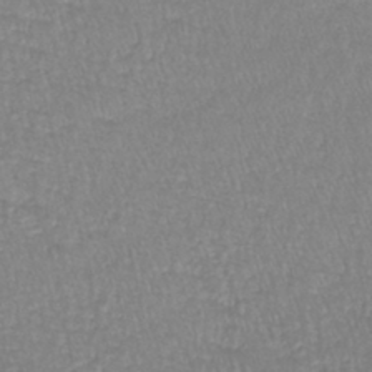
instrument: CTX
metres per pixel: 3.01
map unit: lHb
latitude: -40.7652
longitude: 65.4833
